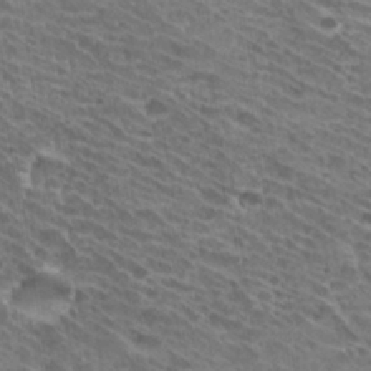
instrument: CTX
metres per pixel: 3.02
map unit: Hto
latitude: 31.8962
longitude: -42.0822
